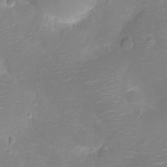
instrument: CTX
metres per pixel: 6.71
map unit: Ht
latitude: -10.7652
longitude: -23.1214
